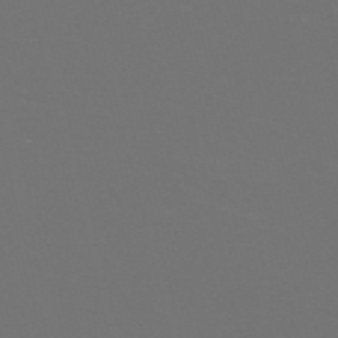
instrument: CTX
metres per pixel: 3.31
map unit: Nve
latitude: -57.4643
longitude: 52.3495
